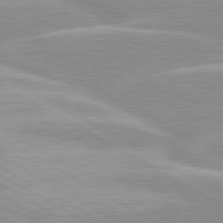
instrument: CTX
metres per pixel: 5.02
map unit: lApd
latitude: 80.1200
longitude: -124.1577
